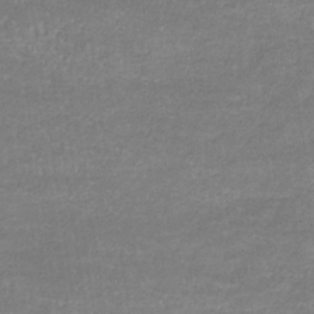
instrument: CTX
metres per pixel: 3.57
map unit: eHb
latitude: -32.5007
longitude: 68.7841
